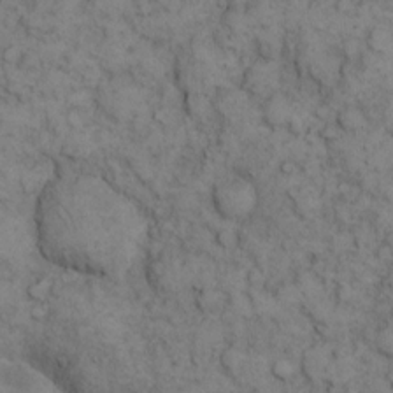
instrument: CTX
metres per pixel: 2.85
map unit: eHh
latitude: 13.7072
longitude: -63.5371
